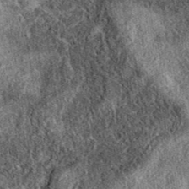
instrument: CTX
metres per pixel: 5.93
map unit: eAb
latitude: 38.5357
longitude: 109.0108
